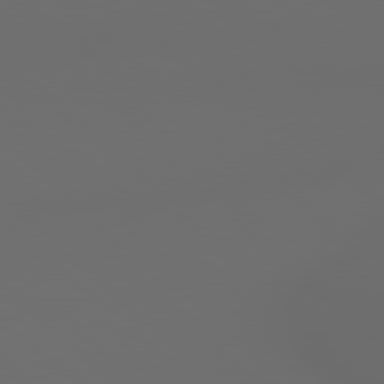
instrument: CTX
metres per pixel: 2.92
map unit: lApd
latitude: 79.0270
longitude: -167.1592
